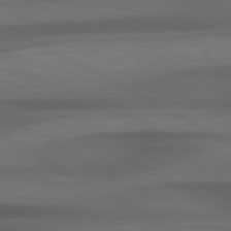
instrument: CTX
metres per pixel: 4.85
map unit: lApd
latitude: 79.1970
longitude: -119.4993
